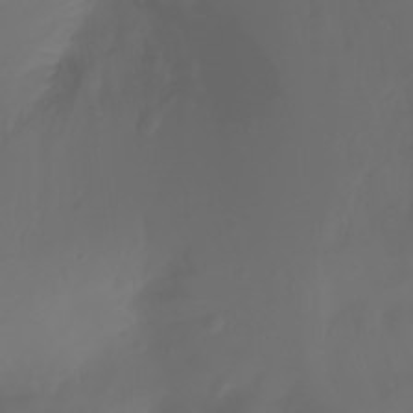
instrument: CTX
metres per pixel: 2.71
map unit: Nhu
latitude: -11.8611
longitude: -64.4790
